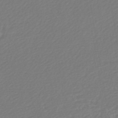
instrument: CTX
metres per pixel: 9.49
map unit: lHb
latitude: -45.8800
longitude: 60.0472
